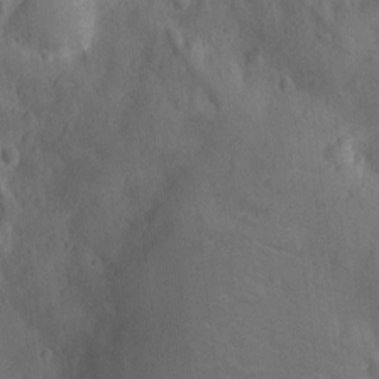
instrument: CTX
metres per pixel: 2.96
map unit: Ht
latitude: -12.3306
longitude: -24.4601
